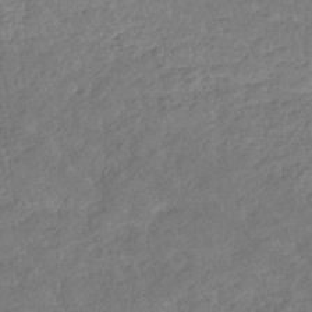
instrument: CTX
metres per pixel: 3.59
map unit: eHb
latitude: -32.0850
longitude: 73.4076
